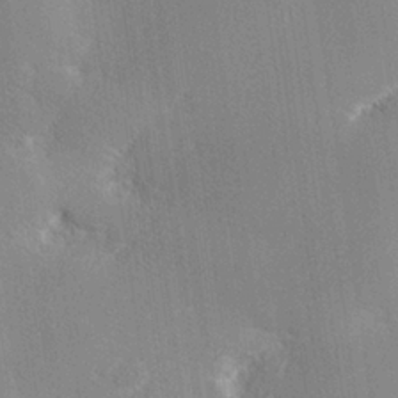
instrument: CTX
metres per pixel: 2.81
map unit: lHvf
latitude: 26.4790
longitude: 141.2754
